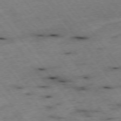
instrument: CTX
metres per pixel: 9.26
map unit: Hpe
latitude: -75.4833
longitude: -17.5749
